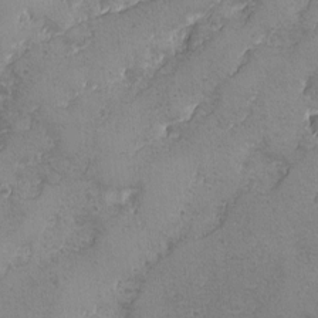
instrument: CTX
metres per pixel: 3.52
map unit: Ave
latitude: -8.0472
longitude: -118.5734
